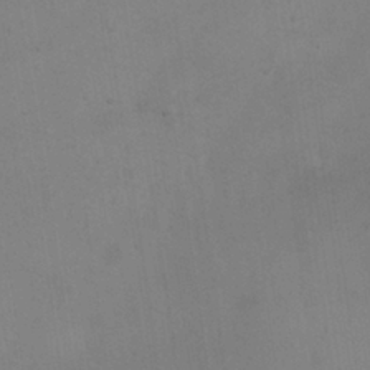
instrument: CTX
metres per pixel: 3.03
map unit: HNhu
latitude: 10.8002
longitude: 23.1242
